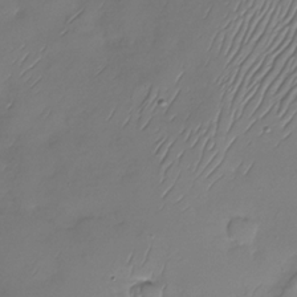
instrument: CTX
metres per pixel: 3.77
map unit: Nhu
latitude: -28.6896
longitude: -59.1403
